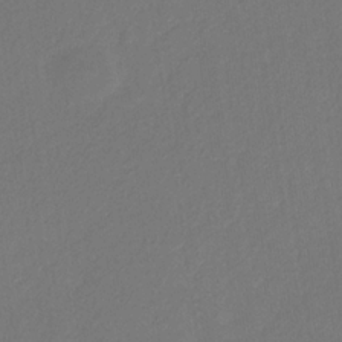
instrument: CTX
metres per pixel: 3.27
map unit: eHb
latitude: -30.5007
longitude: 67.8233
